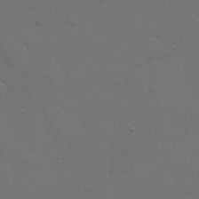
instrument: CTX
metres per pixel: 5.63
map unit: eHh
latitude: 19.6694
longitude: -63.2537
